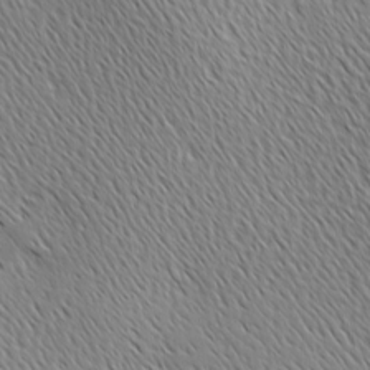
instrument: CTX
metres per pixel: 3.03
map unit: Ave
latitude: 1.9150
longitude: -115.2348
